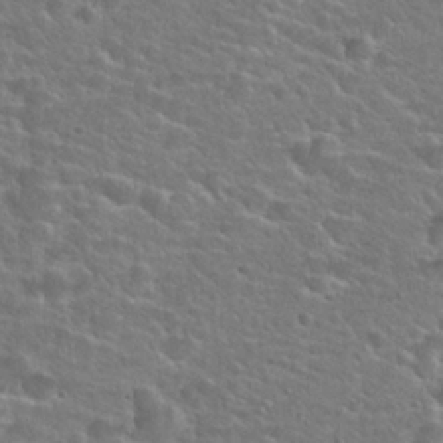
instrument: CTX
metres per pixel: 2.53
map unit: Hto
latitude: 25.6127
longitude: -49.9339
